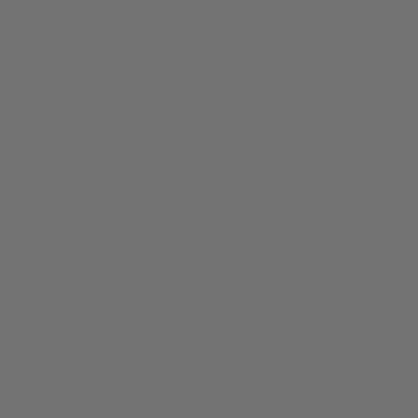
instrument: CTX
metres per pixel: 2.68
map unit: Hpe
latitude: -73.8422
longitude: 6.1417
